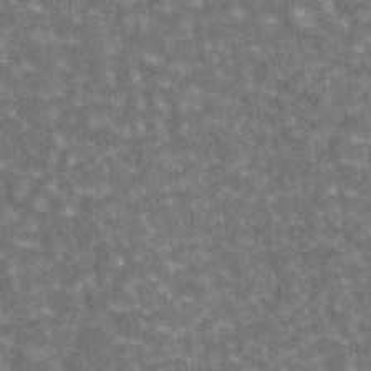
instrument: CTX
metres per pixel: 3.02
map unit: eAb
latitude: 44.8758
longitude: 106.1039
